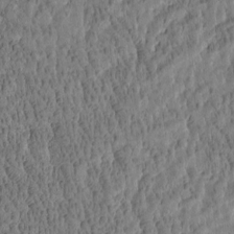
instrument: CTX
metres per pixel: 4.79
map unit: Htu
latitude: -4.1039
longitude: 175.5021
